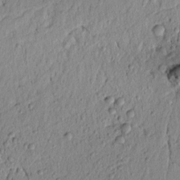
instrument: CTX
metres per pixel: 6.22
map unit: lAvf
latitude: 6.7435
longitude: 165.2187
